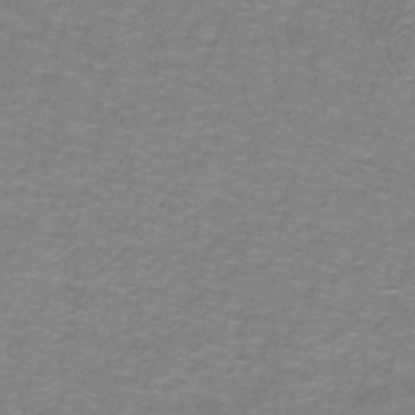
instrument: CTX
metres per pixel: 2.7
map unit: lHb
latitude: -41.8044
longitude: 56.4062
